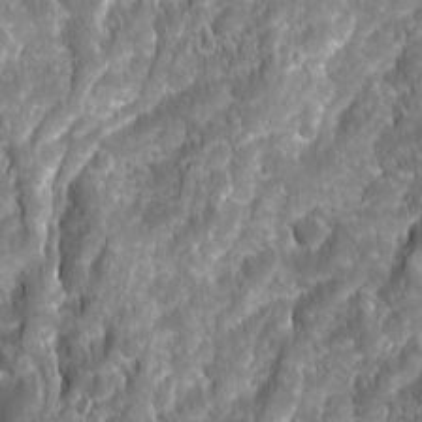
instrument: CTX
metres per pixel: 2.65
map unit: Ave
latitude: 15.9906
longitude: -133.2726
